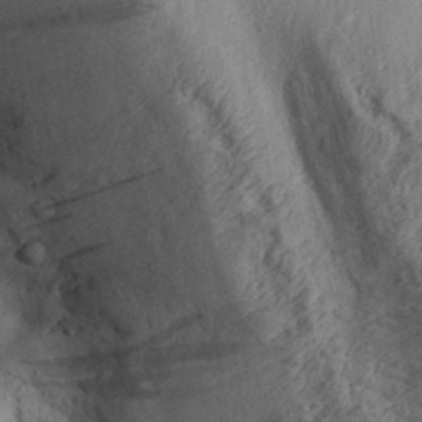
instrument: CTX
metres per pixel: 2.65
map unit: Aa
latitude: 30.1767
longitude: -133.8017
